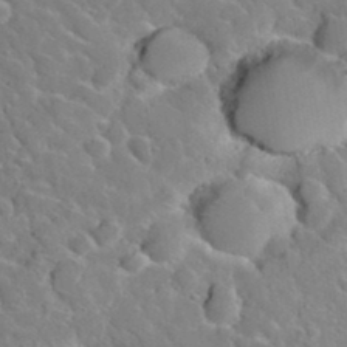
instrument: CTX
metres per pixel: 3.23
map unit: Hto
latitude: 35.4993
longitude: -49.3671
